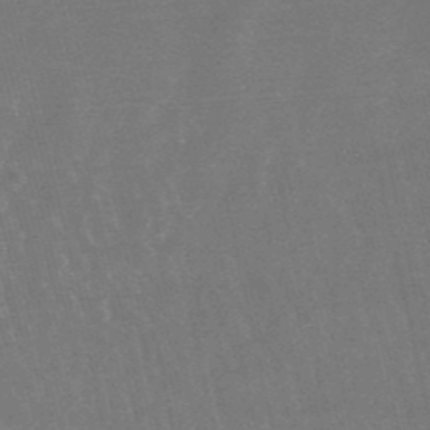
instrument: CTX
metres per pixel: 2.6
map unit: lHb
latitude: -48.3684
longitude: 72.6140
